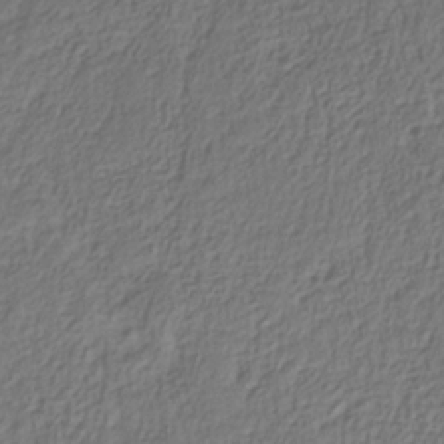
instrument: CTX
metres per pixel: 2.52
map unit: HNhu
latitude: -28.9542
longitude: 66.5763
